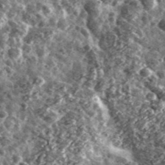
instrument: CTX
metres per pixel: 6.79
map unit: Ave
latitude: 40.5168
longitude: -105.9717
